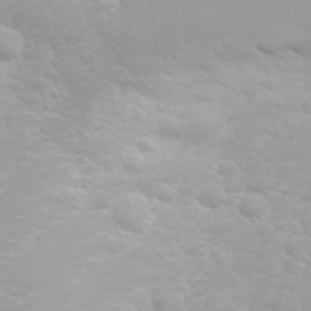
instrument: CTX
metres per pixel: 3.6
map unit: eHh
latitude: 31.8017
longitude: -62.6680
